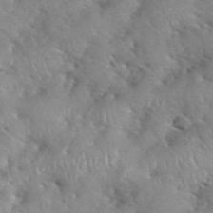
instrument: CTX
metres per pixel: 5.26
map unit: eHh
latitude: 40.1955
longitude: -56.6868
